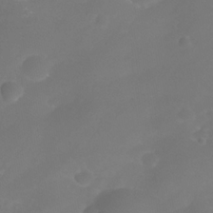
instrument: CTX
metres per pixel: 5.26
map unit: Nhe
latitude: -35.1809
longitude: -145.2159
